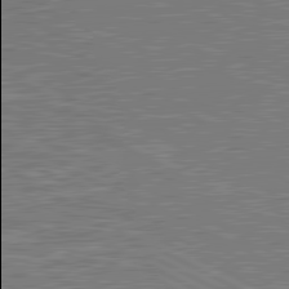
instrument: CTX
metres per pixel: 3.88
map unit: lApd
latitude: 80.7246
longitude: 118.0094
